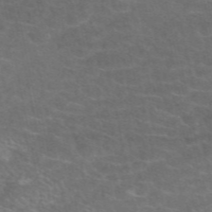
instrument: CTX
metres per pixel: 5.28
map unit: eAb
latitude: 48.6490
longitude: 118.3306
